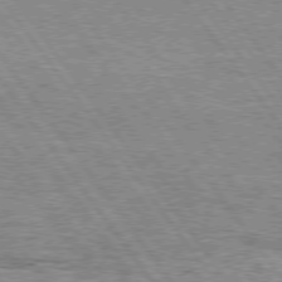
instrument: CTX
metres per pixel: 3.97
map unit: Hpe
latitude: 75.0836
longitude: -155.8961
